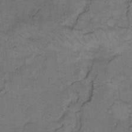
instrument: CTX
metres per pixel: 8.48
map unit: Hto
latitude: 7.4048
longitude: -60.5357
